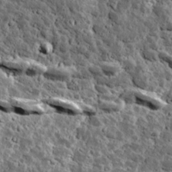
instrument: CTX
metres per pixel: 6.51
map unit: Ave
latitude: 17.3104
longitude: -134.9324
